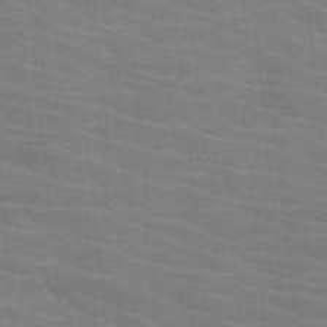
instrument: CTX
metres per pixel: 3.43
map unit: HNb
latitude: -46.8408
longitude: -45.7827
